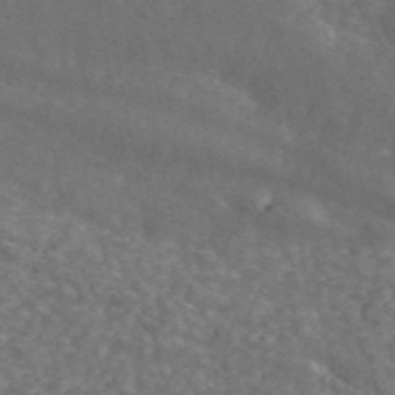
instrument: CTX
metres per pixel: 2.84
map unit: ANa
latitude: 43.9339
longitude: 30.2550
